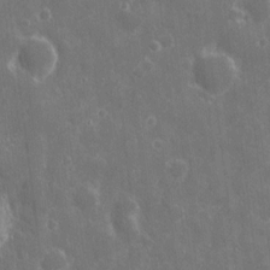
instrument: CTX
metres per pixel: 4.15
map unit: eHh
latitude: 7.7261
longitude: -69.8395
